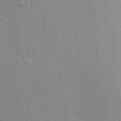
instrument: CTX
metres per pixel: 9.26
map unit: lAa
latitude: 4.0444
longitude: -112.9703
